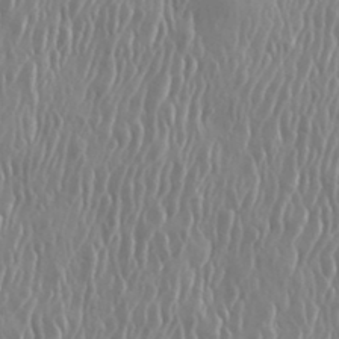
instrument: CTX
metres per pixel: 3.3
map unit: eHh
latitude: 33.9339
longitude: -133.0647
